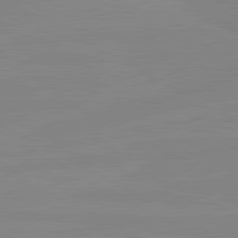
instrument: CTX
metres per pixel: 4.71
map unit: lApd
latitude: 80.9703
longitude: -176.2144
